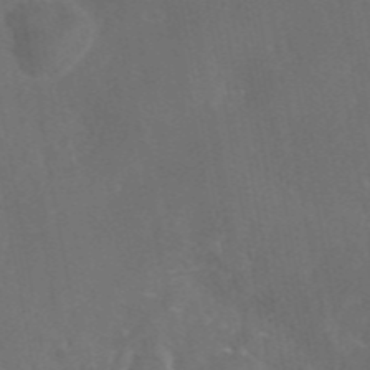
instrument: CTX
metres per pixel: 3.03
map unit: eAb
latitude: 46.2523
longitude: 115.2754
